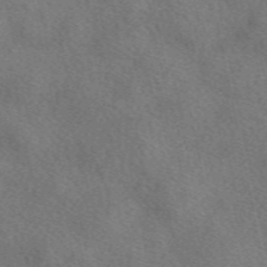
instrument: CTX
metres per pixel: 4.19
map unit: eAb
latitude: 50.2333
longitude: 116.7274
